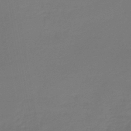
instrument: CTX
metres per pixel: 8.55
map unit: lHb
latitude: -43.1053
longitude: 59.7855
